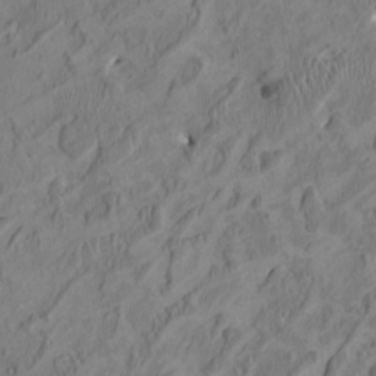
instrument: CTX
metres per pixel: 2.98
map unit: HNhu
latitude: 2.5923
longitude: -4.8380
